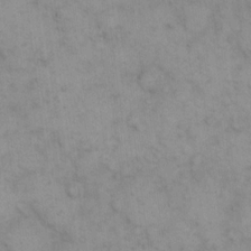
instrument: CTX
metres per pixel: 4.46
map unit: eHh
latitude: 16.3278
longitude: -66.1577
